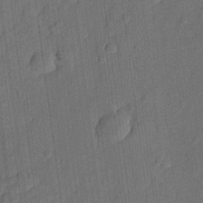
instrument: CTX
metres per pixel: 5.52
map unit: lHvf
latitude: 21.7072
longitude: 144.7274
